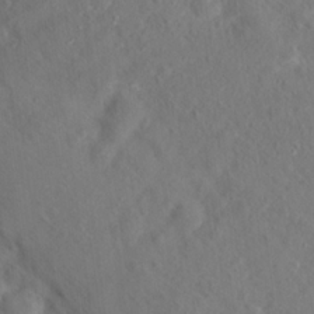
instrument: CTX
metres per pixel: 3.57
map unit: Hto
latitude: 18.3845
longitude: -39.4804
